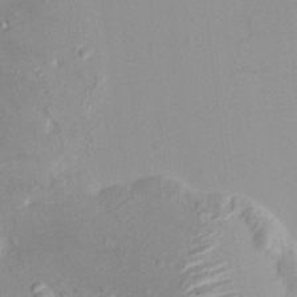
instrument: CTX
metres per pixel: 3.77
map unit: HNhu
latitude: 7.7072
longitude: -1.1403
